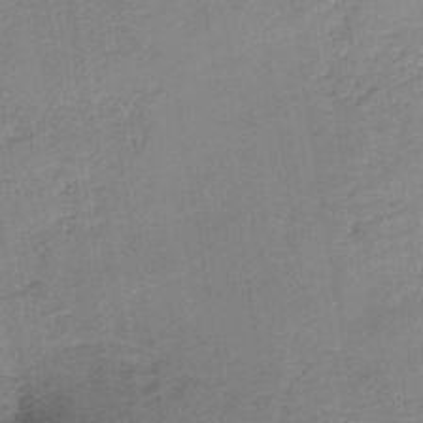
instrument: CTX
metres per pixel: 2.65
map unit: HNb
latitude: -40.1039
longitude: 50.4062
